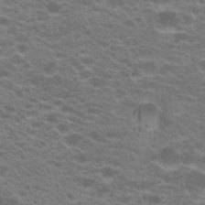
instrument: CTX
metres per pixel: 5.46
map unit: Hto
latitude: 21.8206
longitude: -37.3860
